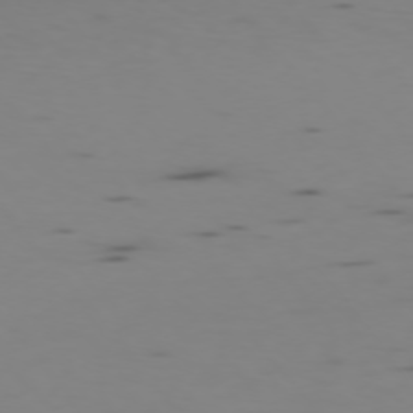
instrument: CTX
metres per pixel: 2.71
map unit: Ap
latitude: -76.3873
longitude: -67.1970
